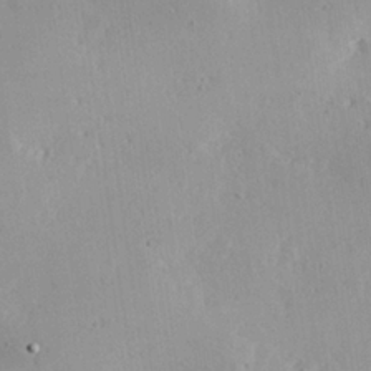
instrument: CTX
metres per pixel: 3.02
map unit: Hve
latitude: 25.8961
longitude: -94.4223
